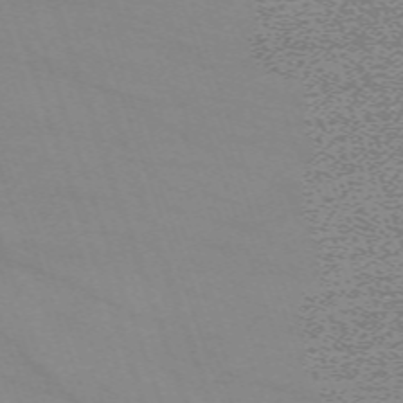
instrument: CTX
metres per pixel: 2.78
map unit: eHh
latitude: -64.1417
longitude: 53.0297
